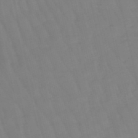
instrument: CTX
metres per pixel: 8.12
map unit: lHb
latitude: -49.4644
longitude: 76.4251
